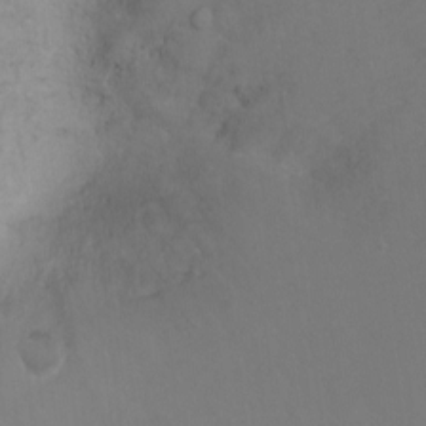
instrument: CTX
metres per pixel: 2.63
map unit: Ht
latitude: -6.8975
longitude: -33.7450
